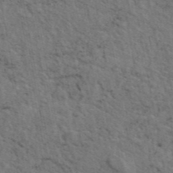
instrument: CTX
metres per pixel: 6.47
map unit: eAb
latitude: 44.8380
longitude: 113.2187
